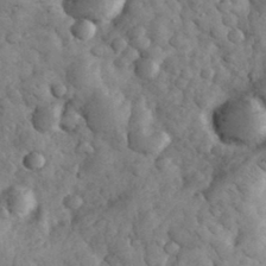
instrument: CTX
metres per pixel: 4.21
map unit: eHh
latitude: 32.9325
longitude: -68.3278
